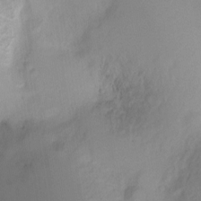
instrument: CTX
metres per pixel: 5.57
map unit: Ht
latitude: -6.2739
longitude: -30.3279
